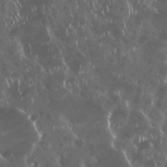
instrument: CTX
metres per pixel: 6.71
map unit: Nhu
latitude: 29.2537
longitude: -59.8205
